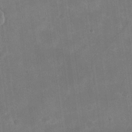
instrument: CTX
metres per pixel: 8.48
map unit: eHh
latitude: 20.2901
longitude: -69.8961
